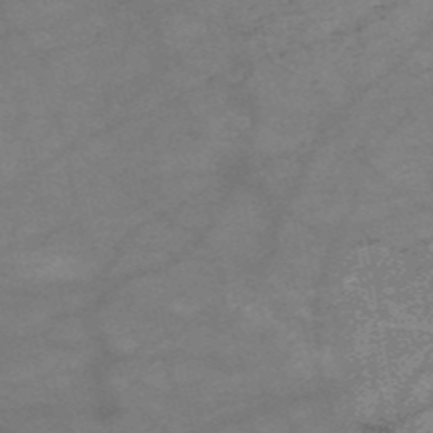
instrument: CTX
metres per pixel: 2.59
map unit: HNb
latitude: -54.1417
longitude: -41.1781
